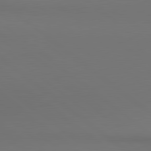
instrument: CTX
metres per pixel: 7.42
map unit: lApd
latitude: 80.8380
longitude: 154.4629
